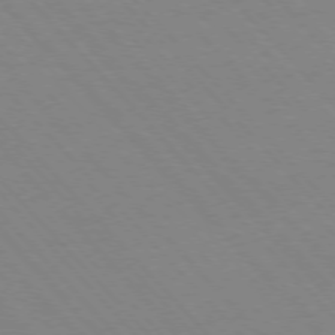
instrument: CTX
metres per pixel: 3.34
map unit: Ap
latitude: -76.5952
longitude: -86.3089
